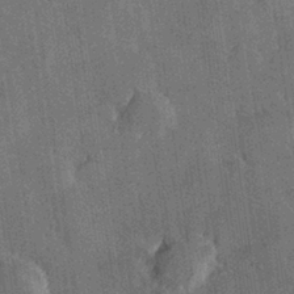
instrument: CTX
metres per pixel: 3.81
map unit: Hve
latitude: 27.8772
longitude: 144.1039
